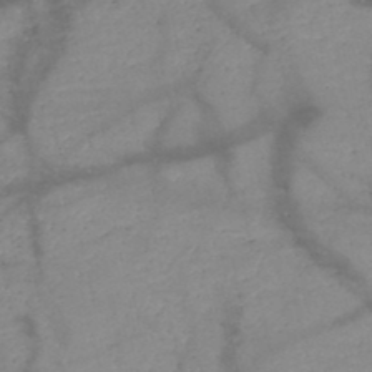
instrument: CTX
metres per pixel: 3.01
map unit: HNb
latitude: -48.9164
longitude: -40.4034
